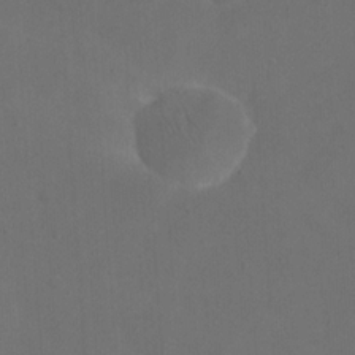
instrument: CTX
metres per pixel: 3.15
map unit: eHh
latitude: 23.5938
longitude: -66.8380
